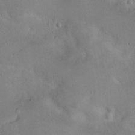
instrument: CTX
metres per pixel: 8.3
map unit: Nhu
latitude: 14.9892
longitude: -28.9136
